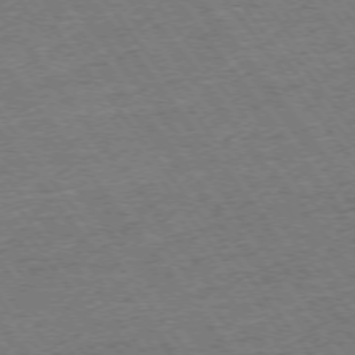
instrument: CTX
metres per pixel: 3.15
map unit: Ap
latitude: -74.8975
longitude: -88.4979
